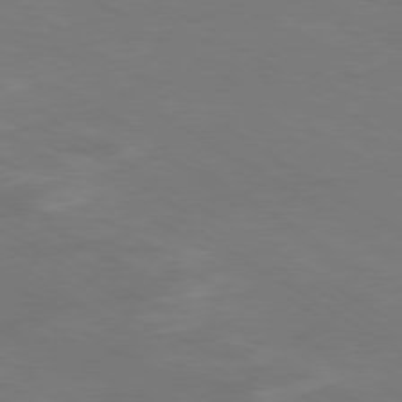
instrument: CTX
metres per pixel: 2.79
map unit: Ap
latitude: -79.9367
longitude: -65.3860
